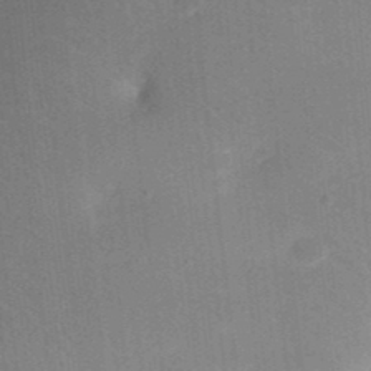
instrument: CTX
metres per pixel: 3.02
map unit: Nhu
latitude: 23.8961
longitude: -73.0837
